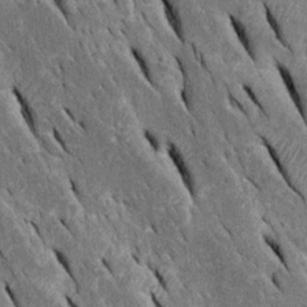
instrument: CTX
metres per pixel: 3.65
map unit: Htu
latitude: -0.8408
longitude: 149.1620
